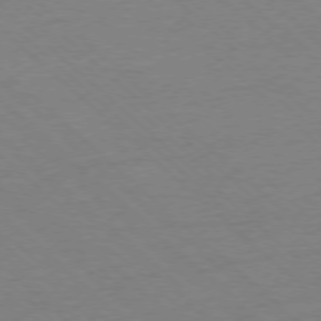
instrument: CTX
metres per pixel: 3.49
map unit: Ap
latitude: -77.5966
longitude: -84.4979
